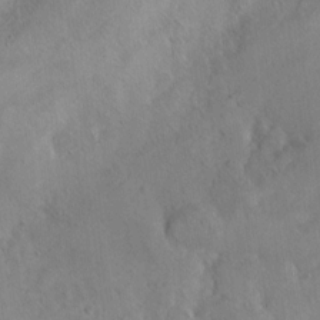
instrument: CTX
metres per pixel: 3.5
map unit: Nhu
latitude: 10.4790
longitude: -25.4048
